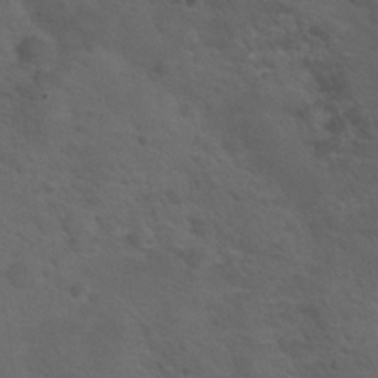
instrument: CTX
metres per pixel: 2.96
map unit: Nhu
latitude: 25.8961
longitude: -50.7624
